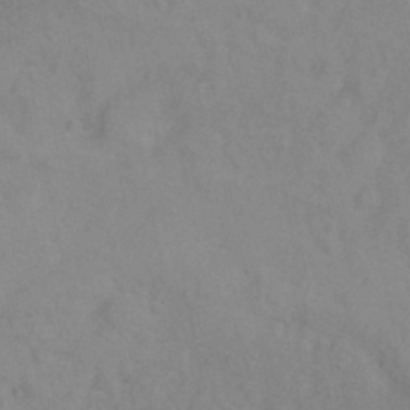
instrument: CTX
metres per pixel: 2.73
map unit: Ht
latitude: -0.4440
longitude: -33.0081
